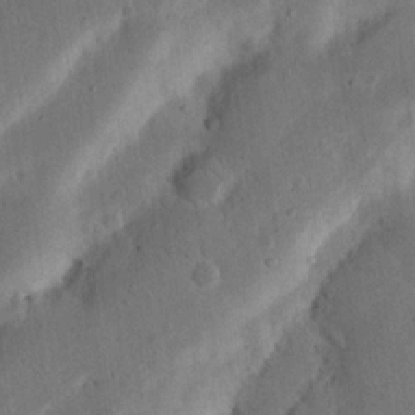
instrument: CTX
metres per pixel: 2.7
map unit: Nhu
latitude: 18.8002
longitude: -74.8191
